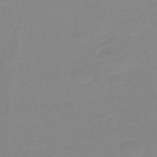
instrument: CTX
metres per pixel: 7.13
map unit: eHb
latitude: -46.4629
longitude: 86.0661
